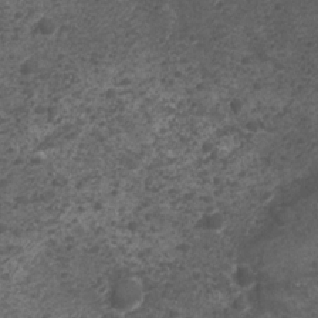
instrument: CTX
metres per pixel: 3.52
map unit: Nhu
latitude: 2.2333
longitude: -15.4805
